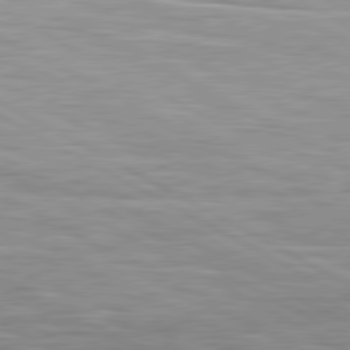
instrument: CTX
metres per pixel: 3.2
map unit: lApd
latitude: 80.4979
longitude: 162.0661
